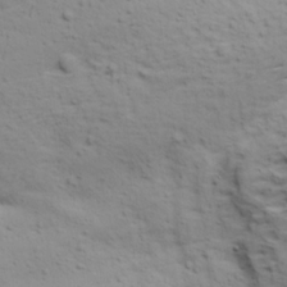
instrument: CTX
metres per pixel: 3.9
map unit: Ave
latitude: 19.2159
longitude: -138.3845
